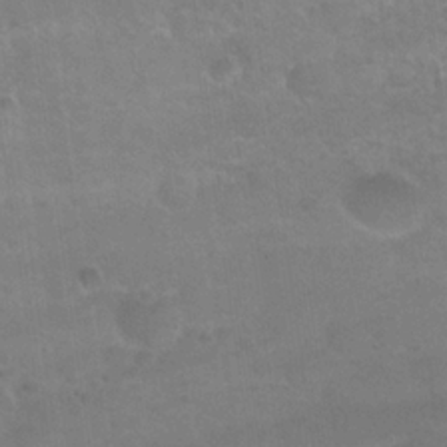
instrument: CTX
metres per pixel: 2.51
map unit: Nhu
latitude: 24.8757
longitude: -51.5371
